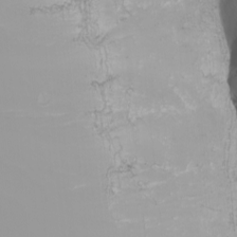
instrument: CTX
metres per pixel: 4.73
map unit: Nhu
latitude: -8.4062
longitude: -82.6679
